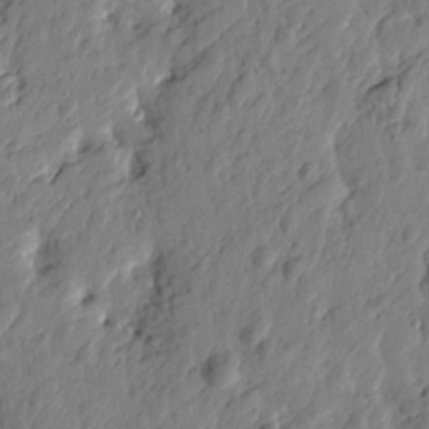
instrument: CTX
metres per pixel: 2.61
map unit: Htu
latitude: -2.7085
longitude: -179.8584
